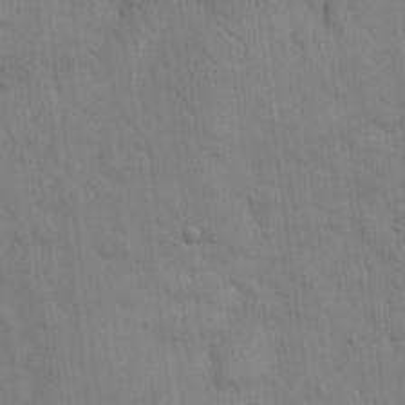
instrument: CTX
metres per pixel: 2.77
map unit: eHh
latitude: 19.0647
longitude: -61.9717
